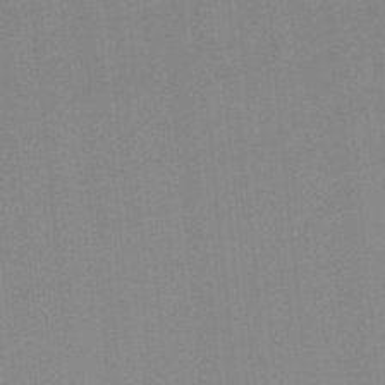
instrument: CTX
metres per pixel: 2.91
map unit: lHb
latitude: -48.3118
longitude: 80.9920
